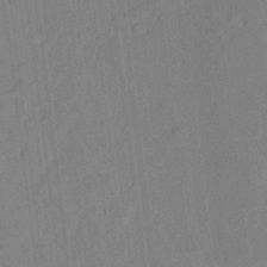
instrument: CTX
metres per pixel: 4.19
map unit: Aa
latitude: 23.5182
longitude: -147.5372
